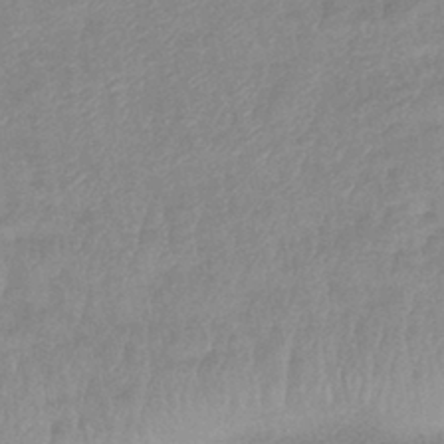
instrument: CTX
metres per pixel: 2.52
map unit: eHb
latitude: -40.4062
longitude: 79.4265
